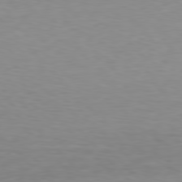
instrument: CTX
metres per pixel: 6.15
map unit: Hpe
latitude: 78.2712
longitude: -166.4412
